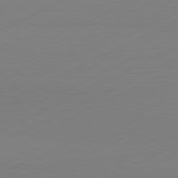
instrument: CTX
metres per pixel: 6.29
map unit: Hpe
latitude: -81.8045
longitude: 12.6141
